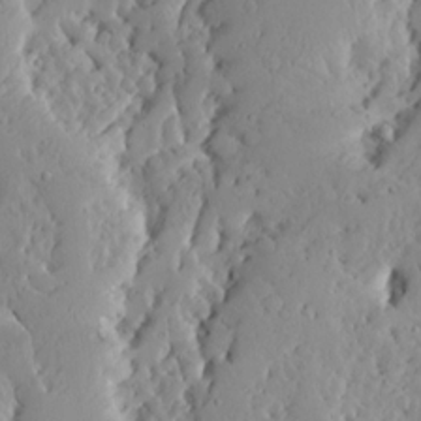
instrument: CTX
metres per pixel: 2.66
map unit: Ave
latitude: 13.3104
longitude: -135.0269
